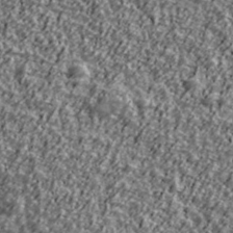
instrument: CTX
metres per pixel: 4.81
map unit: Ave
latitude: 42.4601
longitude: -113.4993
